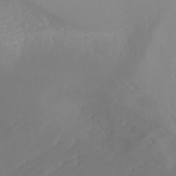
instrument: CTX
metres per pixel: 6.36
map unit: Nhu
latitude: -6.8975
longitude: -81.8394
